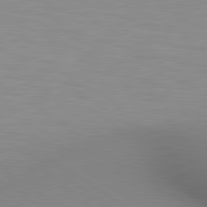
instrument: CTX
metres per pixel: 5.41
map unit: lApd
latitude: 80.1767
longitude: 134.4818
